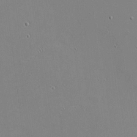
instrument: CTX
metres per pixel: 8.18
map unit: eHh
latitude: -3.2375
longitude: -80.5546
